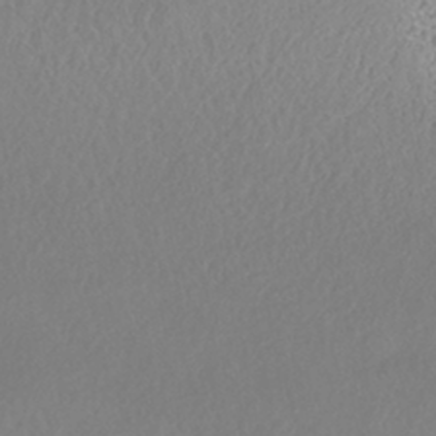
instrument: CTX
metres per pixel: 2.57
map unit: HNhu
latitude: -41.7666
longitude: 97.6722
